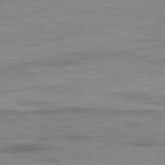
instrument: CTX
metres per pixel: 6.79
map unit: Ap
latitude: -79.7288
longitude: -77.1592
